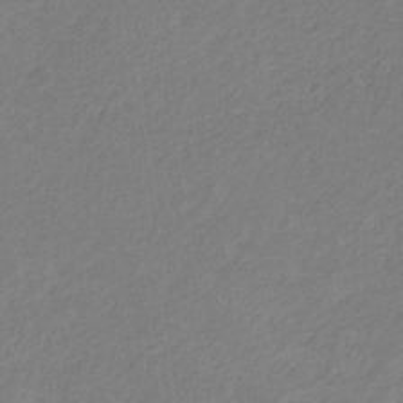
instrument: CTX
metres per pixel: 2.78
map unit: eHb
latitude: -31.1242
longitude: 67.0108
